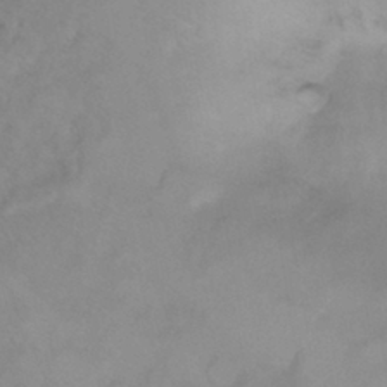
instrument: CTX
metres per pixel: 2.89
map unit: Ht
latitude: 6.1767
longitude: -29.9906
